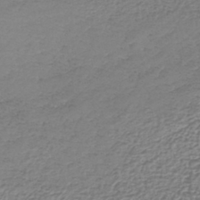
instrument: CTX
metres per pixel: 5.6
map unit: lHb
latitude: -42.1794
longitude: 72.9730
